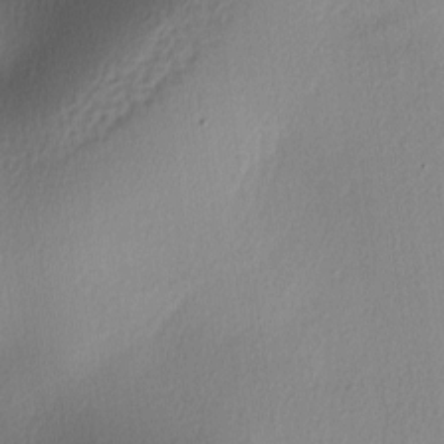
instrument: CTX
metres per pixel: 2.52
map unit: lAa
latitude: -6.2739
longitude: -123.3482
